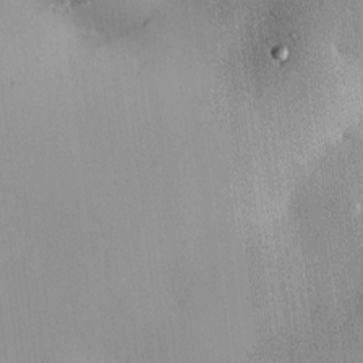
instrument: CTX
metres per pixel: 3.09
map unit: eHh
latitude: 0.4412
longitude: 14.8975
